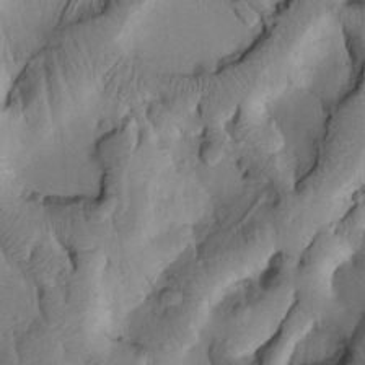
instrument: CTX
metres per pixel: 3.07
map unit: Htu
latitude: 2.1955
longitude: 179.8422
